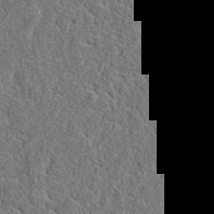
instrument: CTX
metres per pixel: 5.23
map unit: eAb
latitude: 36.3845
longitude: 112.4629
